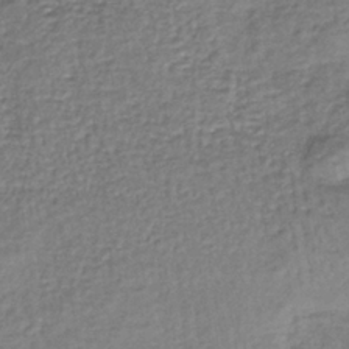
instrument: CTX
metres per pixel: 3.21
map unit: lHb
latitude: -36.2550
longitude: 61.2754
